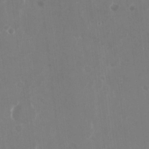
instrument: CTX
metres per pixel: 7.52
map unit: Nhu
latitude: -26.8974
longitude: -61.9150
